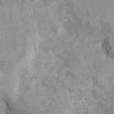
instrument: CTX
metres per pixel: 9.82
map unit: Hto
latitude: 7.4237
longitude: -34.4034
